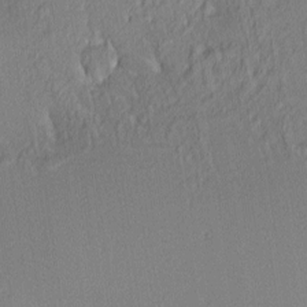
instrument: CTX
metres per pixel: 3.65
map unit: lAa
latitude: 3.8205
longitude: -115.9150
